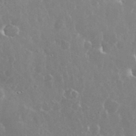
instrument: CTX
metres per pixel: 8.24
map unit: eHh
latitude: 35.8205
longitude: -58.7246
